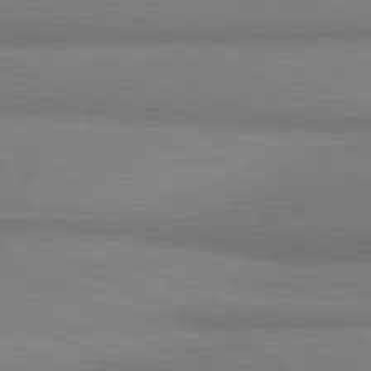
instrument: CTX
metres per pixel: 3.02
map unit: lApd
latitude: 81.1214
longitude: 163.5210
